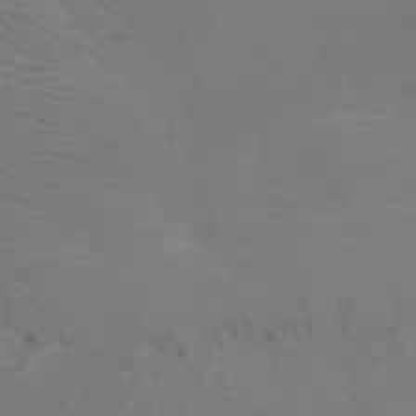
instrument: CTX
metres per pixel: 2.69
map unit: Nhu
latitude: -7.2943
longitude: -69.4993
